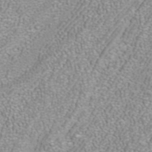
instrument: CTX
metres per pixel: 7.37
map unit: ANa
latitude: 39.9528
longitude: 24.0850
